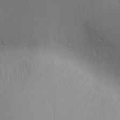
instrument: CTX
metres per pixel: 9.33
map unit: Nve
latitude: -8.8975
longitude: 175.7099
